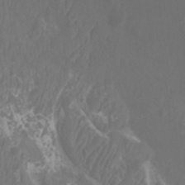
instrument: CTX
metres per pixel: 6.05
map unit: Htu
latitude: -8.1039
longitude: -75.2915
